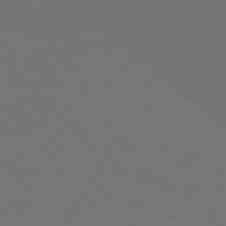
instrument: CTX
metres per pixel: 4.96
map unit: Hpe
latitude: 74.2712
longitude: -125.4615
